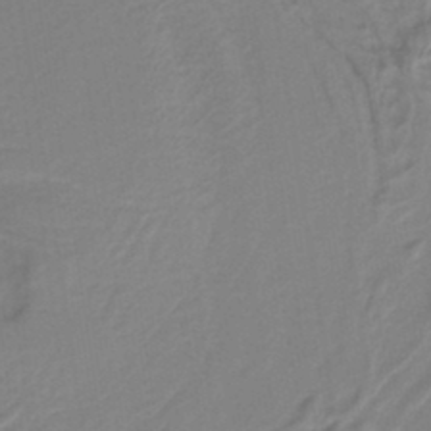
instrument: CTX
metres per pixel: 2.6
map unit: HNb
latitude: -37.8422
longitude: 56.2550
